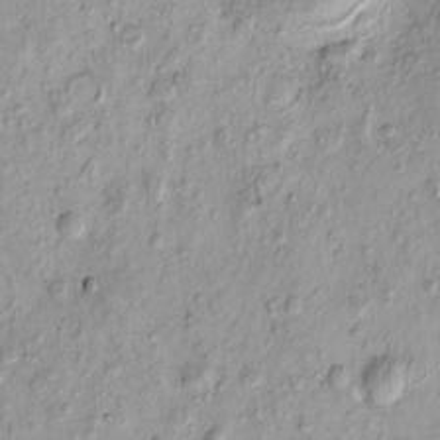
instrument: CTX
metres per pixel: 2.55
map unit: eHh
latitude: -0.2362
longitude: 15.5777
